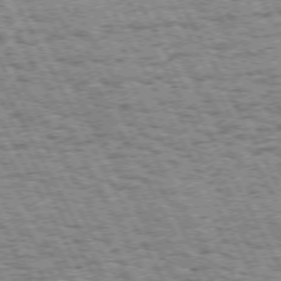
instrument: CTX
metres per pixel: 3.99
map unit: Hpe
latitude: 72.1767
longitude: -125.0269
